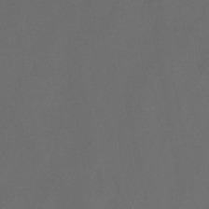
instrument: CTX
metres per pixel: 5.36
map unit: HNb
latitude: -44.0472
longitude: -41.1970
